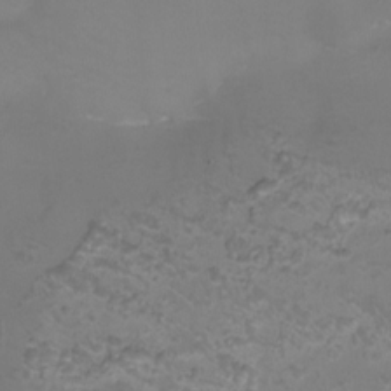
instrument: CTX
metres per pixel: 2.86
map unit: Nhu
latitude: -13.5210
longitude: -63.2159
